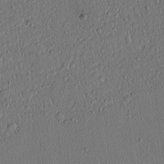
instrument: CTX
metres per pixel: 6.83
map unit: lAvf
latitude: 8.0255
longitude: 168.1416
